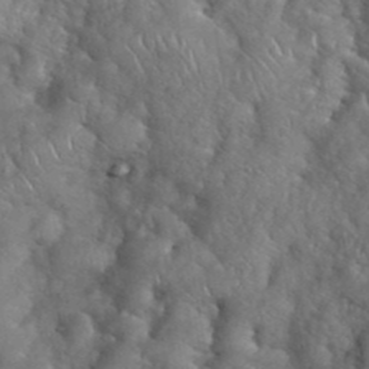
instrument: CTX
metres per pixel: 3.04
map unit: eHh
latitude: 39.8961
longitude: -57.2348
